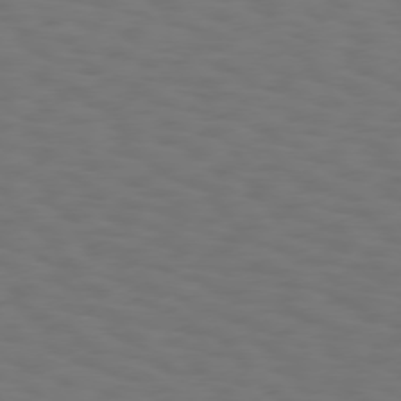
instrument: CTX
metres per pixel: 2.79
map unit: Hpe
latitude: 75.6505
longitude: -133.2537
